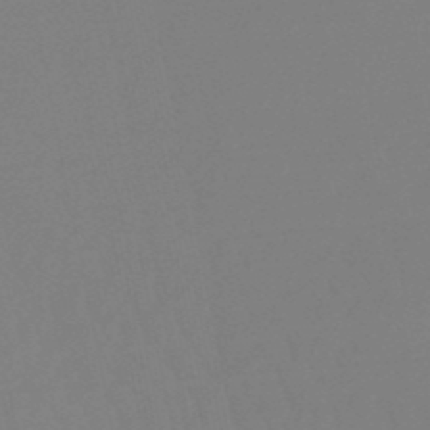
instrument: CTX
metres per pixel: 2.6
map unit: eHb
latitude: -49.1431
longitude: 85.7099
